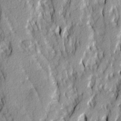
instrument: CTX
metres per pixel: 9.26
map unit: Ave
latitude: 14.4412
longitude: -132.6302
